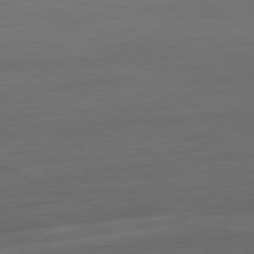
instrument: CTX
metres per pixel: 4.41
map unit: Ap
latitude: -81.5210
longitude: -75.9339
